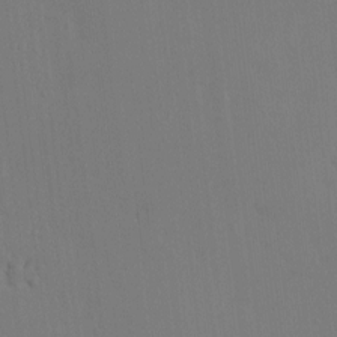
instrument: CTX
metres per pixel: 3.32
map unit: eHh
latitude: -3.2942
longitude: 17.9745
